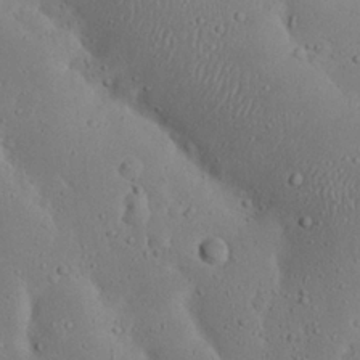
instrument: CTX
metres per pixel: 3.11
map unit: Nhu
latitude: 23.3104
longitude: -72.5735
